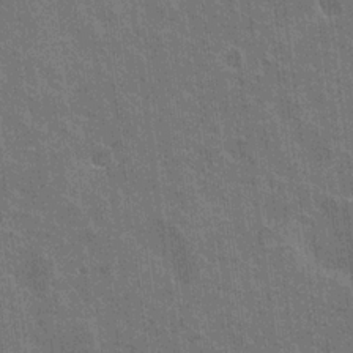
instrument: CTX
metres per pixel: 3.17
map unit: Nhu
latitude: 19.1214
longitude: -30.7436
